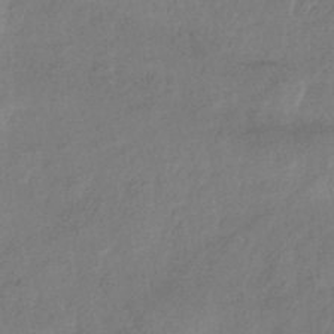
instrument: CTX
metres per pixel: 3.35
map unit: eHb
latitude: -42.4440
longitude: 83.7100
